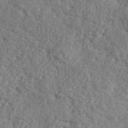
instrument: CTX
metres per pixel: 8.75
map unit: lHvf
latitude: 39.6505
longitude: -87.4237
